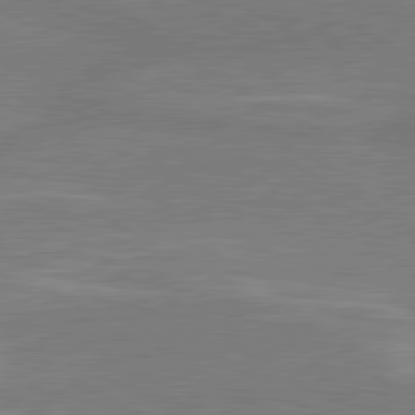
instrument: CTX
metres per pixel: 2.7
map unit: lApd
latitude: 80.3278
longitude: 128.2929
